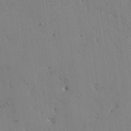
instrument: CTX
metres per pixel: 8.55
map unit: Aa
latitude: 25.5938
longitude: -137.3104
